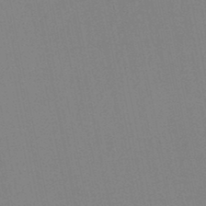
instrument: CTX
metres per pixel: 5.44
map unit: HNb
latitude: -45.5021
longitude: 55.8800
